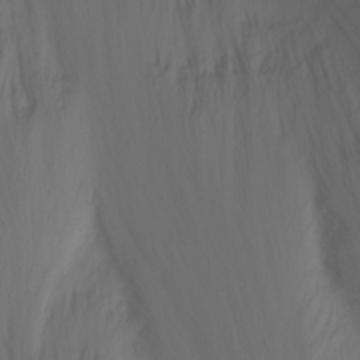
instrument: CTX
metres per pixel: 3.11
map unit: Nhu
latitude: -0.1984
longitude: -79.2726
